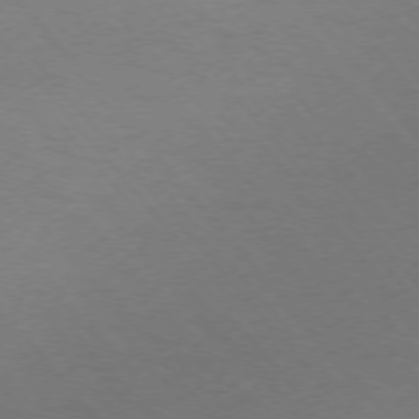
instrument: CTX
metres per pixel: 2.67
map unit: Ap
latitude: -75.8423
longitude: -63.8206
